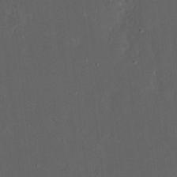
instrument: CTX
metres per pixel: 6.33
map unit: eHh
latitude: 17.1970
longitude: -73.7072
